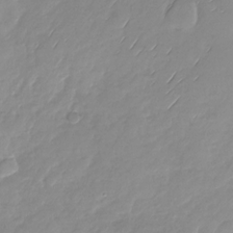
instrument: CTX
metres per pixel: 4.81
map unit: Nhu
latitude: -28.1795
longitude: -61.6316
